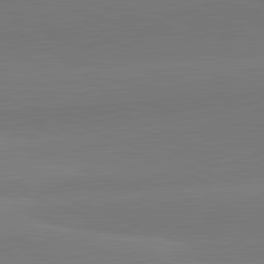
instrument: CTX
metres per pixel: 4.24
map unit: lApd
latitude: 82.1199
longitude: 137.3131
